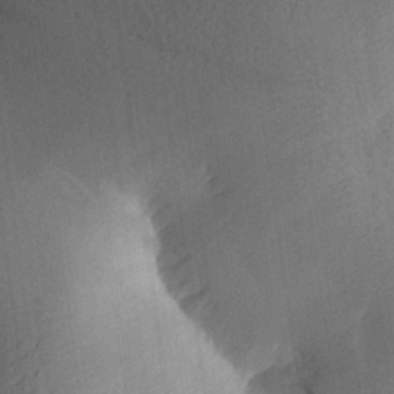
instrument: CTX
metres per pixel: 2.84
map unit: Aa
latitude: 26.2712
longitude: -143.8583
